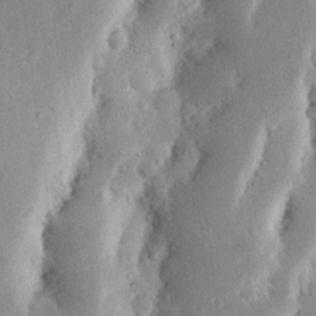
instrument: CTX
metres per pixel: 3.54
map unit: Nhu
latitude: 16.9136
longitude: -74.7246
